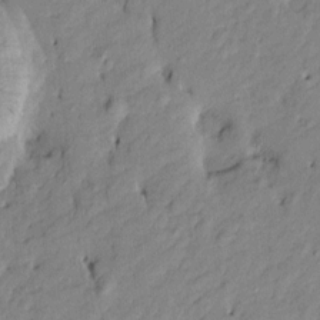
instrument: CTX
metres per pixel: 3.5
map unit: Htu
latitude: -9.5210
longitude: 177.0486
